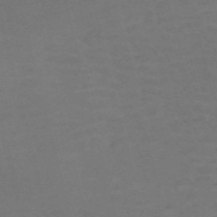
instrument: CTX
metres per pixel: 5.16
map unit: Nve
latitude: -59.2564
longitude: 63.4265
